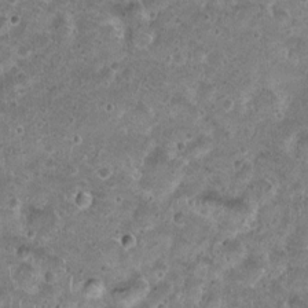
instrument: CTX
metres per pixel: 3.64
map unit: Nhu
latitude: 1.0269
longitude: -16.0633
